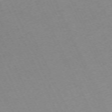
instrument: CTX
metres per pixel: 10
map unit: Hpe
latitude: -70.3684
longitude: 14.6708
